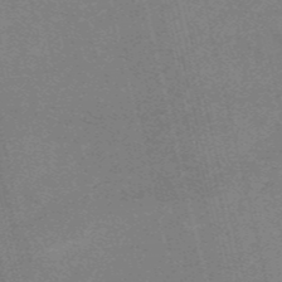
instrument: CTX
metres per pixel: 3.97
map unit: HNb
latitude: -54.5196
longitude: -41.0458
